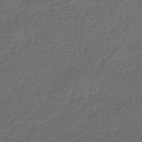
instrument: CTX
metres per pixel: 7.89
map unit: lHb
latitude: -43.5966
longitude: 71.8800
